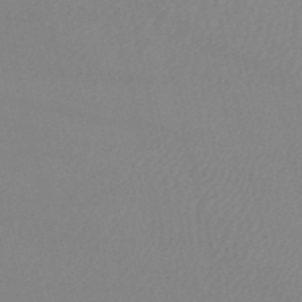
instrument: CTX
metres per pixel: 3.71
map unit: HNb
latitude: -52.7652
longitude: -50.5545
